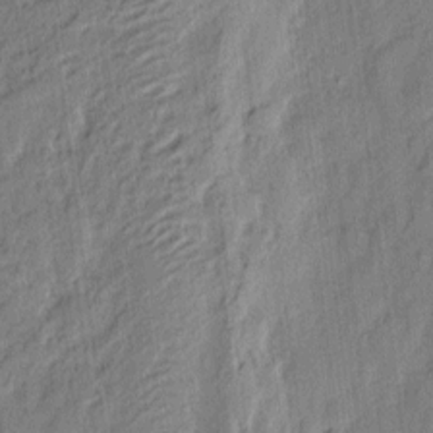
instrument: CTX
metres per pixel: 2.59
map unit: eHh
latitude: 4.1200
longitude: -77.3481
